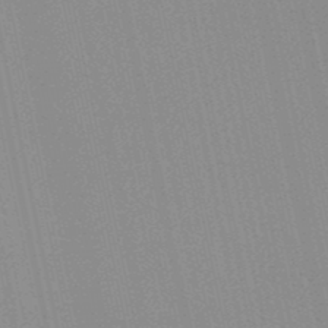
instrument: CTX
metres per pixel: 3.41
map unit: lHb
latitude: -49.6155
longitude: 69.1809
